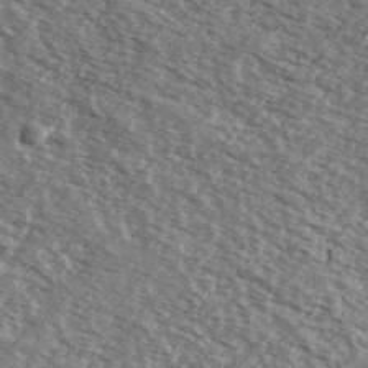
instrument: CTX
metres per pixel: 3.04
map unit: Ave
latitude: 38.8758
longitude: -109.2726
